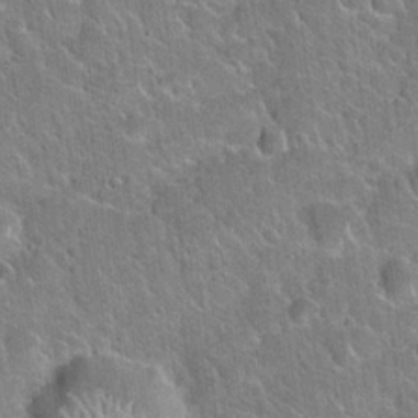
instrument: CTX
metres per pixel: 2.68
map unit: Hto
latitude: 21.1592
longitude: -51.0458
